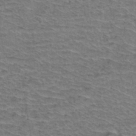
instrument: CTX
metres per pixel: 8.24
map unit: Hto
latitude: 37.0648
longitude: -46.0822
